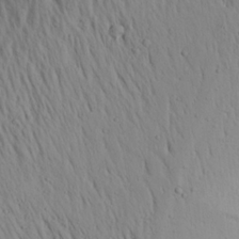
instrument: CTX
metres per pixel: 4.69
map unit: Aa
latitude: 19.2537
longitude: -147.8584
